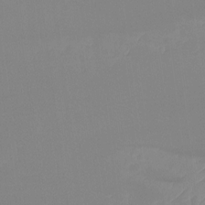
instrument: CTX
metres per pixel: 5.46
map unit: Ht
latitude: -14.0283
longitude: -51.2348
